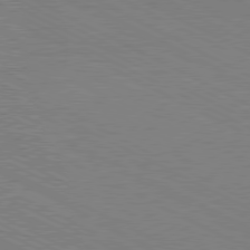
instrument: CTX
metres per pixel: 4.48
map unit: Hpe
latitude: -81.2376
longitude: 21.5588
